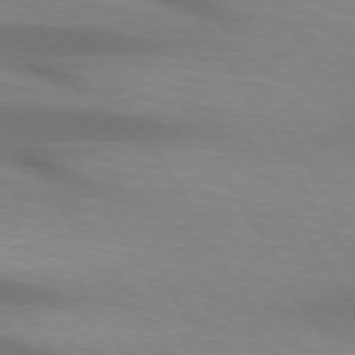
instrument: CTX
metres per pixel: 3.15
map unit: lApd
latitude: 73.1970
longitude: -53.1214
